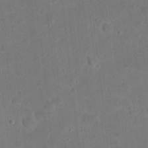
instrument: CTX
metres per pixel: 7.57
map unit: eHh
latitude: 21.7828
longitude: -63.1781
